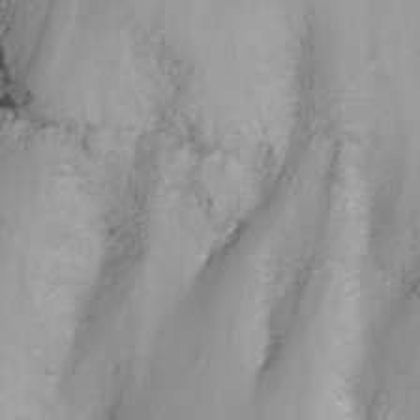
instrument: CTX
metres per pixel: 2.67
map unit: Nhu
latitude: -10.0472
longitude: -76.1200
